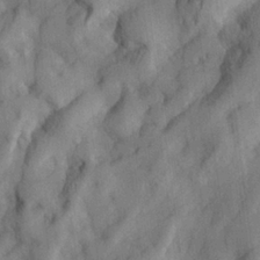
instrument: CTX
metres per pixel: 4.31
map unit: lHvf
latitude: 23.8961
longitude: 142.8785
